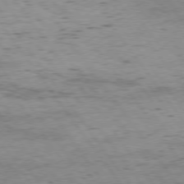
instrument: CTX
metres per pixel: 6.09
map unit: Hpe
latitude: 74.9514
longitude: -142.8002
